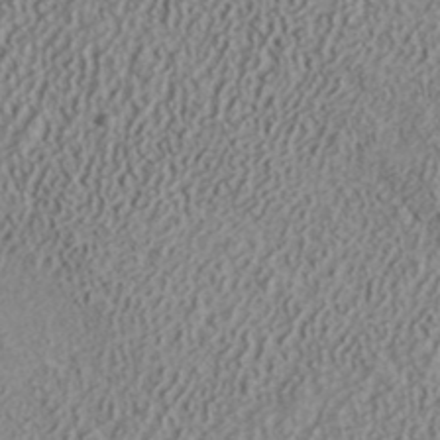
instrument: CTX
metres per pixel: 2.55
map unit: ANa
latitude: 41.4426
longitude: 30.0661
